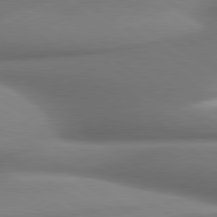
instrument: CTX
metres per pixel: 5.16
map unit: lApd
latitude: 79.9906
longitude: 179.8611
